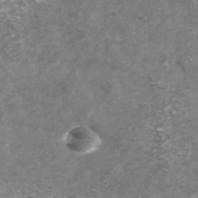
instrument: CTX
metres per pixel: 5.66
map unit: Nhu
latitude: -39.3699
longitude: -81.3859
